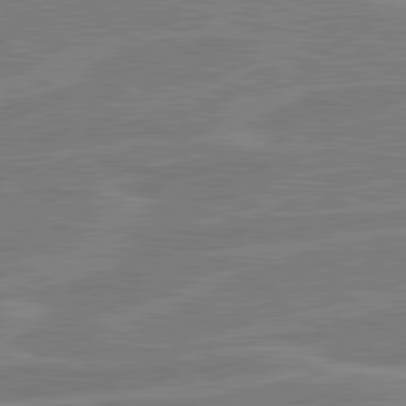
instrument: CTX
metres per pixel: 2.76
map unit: lApd
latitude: 80.8758
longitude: 120.4440
